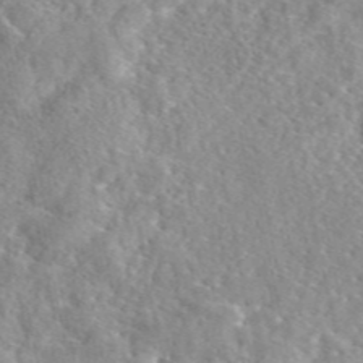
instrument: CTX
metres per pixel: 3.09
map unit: eAb
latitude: 45.7827
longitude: 111.9178
